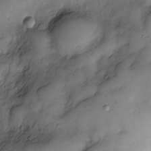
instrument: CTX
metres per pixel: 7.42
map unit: Nve
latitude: -25.8422
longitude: -148.6679
